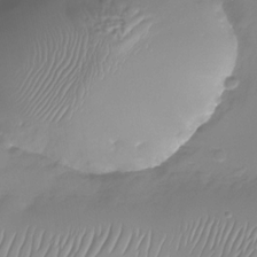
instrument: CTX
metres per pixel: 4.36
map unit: Nhu
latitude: -28.6141
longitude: -63.8206
